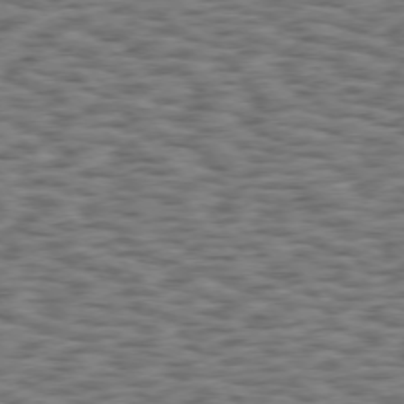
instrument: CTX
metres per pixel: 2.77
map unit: Hpe
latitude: 75.0270
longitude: -135.1214
